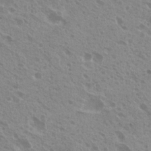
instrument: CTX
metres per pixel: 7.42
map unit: Nhu
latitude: 20.5546
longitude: -30.7813
